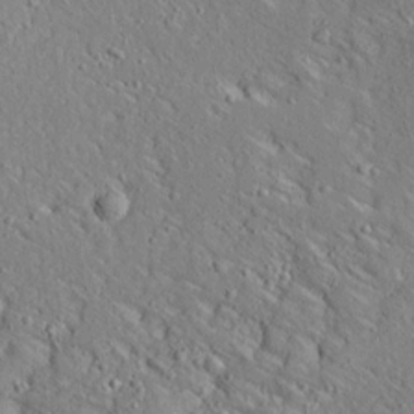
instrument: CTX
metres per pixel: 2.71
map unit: Ave
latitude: 14.2523
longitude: -139.6883
